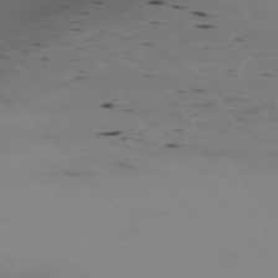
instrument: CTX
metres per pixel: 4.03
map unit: Hpe
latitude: -74.0283
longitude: 2.9352
